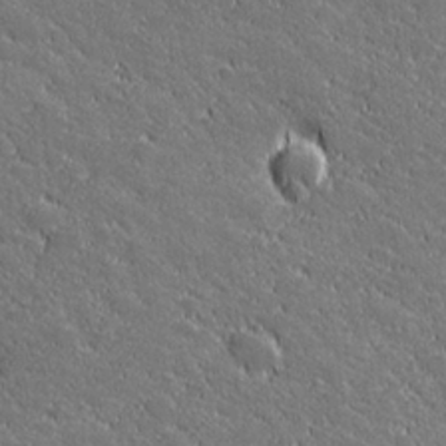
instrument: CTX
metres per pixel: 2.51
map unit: lHvf
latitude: 27.4615
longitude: 141.8422
